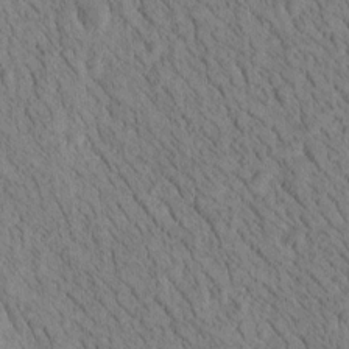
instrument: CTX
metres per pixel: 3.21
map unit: Htu
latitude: -3.9178
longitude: 172.4440
